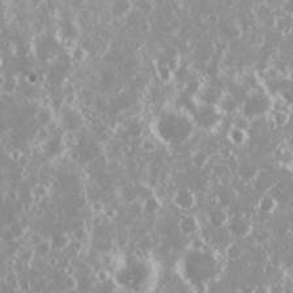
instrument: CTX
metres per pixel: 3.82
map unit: Nhu
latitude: 26.7813
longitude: -60.3467
